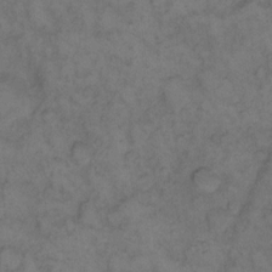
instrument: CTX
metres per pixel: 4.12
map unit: eHh
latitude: 12.7624
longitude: -63.7450
